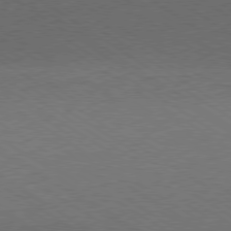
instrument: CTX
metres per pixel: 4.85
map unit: Hpe
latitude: -80.3684
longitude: 19.1431
